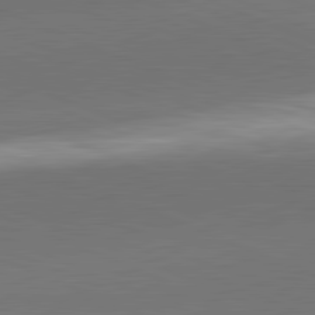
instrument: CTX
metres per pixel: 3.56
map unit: lApd
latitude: 82.0444
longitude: -155.6316
